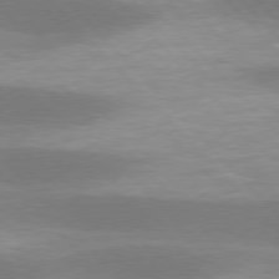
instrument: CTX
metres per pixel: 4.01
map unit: lApd
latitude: 77.3670
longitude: -49.9150
